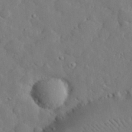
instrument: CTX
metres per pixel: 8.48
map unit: lHvf
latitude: 32.8758
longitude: -83.1214
